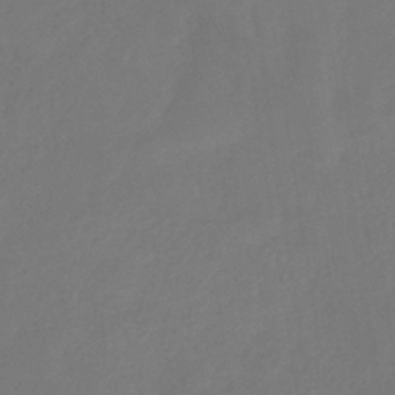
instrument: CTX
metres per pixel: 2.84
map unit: eHb
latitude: -34.7841
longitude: 78.5573
